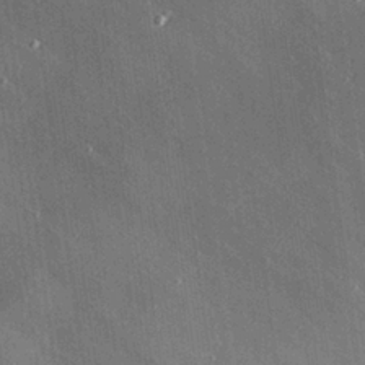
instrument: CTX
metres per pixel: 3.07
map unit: Hve
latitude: 25.8961
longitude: -90.2145
